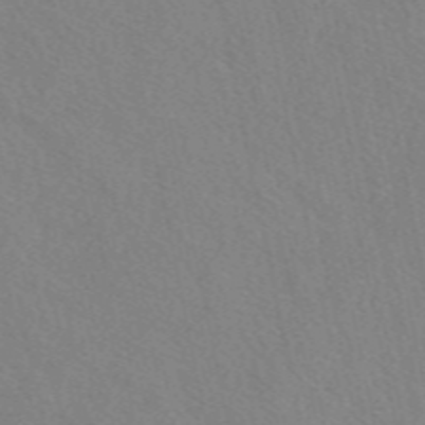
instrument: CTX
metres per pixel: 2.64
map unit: eAb
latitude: 49.6883
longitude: 117.2753
